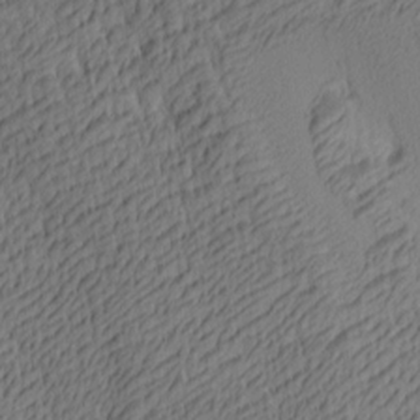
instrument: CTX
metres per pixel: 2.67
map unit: lAa
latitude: 3.9150
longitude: -114.9891
